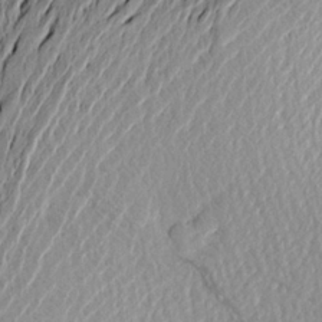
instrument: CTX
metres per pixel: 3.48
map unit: Aa
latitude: 21.9150
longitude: -147.9906
